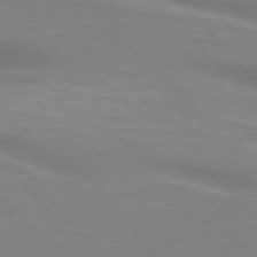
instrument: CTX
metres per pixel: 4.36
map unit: lApd
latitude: 75.3104
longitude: -60.7435
